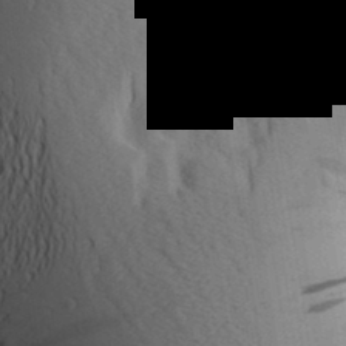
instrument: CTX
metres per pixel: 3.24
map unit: Aa
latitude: 26.4790
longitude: -149.0458
